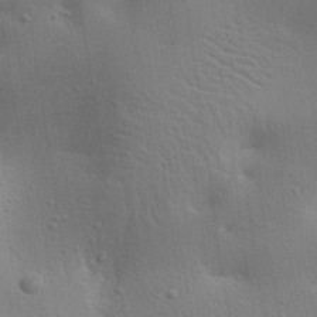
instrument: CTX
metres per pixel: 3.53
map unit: lAa
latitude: 20.0255
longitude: -138.9514
